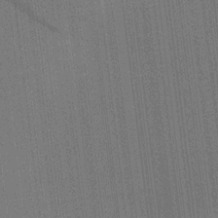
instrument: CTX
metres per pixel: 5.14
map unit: HNhu
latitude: 8.2334
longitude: 16.1228
